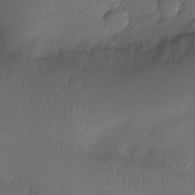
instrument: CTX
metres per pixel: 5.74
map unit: Ht
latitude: -9.8611
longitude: -46.5168
